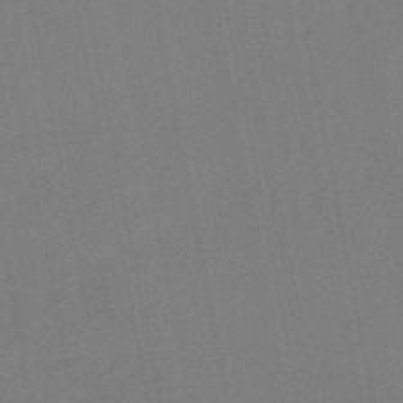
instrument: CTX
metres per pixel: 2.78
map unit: lHb
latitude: -50.3495
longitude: 81.3699
